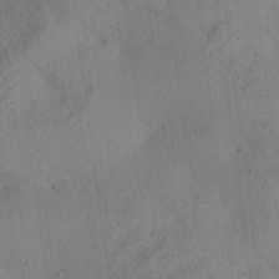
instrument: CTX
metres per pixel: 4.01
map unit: Aa
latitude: 24.9324
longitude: -143.4616
